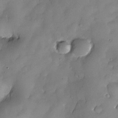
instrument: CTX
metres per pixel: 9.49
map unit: Nhe
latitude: -30.3306
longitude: -140.0822
